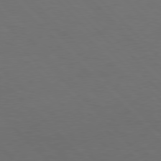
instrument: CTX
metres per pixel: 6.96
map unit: Hpe
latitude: 77.2537
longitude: -125.3670
